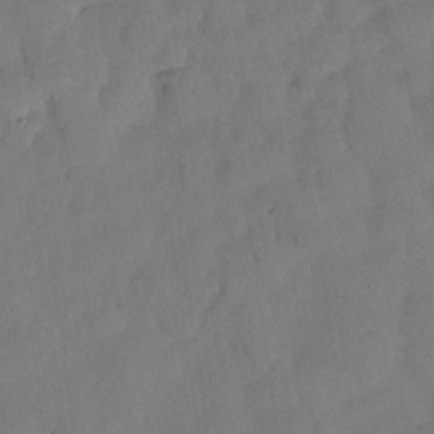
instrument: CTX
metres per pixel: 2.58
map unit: Nhu
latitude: 27.2348
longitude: -72.8569
